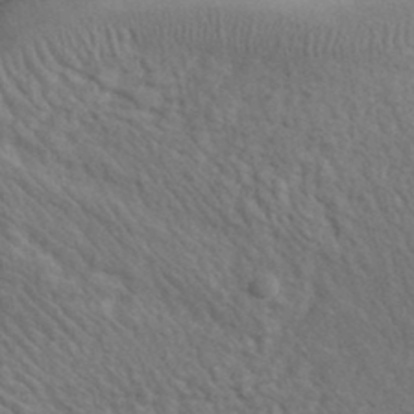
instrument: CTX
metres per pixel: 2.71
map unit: lHvf
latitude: 37.3671
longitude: -87.5938
